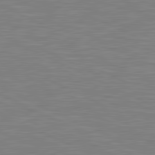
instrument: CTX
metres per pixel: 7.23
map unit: lApd
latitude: 81.1403
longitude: -169.7639
